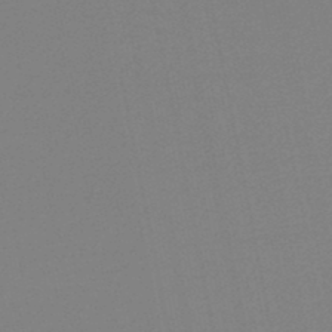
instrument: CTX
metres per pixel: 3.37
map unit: lHb
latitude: -45.7289
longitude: 67.4454
